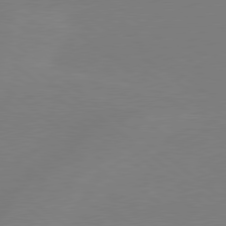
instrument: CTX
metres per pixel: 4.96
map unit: Hpe
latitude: 79.0081
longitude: -148.1200
